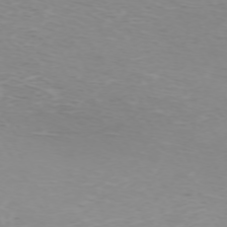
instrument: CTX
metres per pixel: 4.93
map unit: Hpe
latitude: -71.9367
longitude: 12.0661
